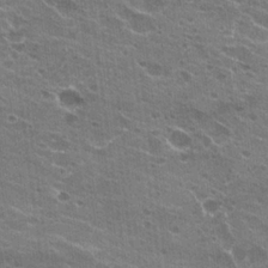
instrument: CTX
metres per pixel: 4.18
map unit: Hto
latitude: 23.5371
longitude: -42.1011
